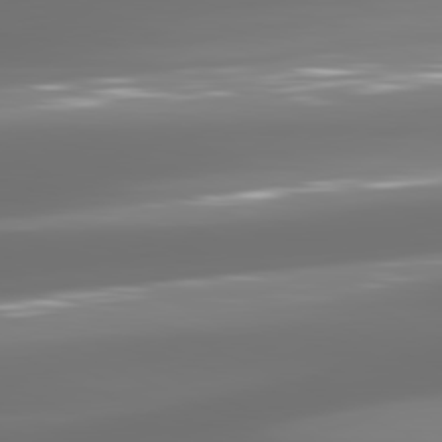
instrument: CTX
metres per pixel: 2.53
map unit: lApd
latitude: 81.3859
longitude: -136.9514
